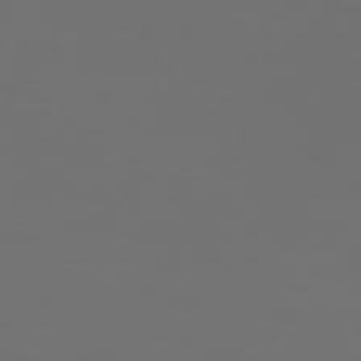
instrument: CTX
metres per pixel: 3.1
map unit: Hpe
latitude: 74.4601
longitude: -125.5560
